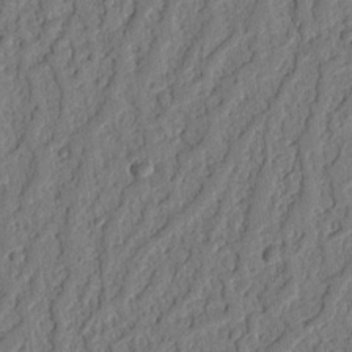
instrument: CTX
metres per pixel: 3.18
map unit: Nhu
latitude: 19.7827
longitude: -78.1011
